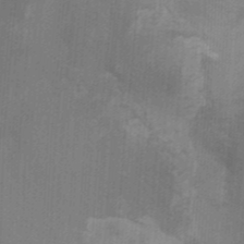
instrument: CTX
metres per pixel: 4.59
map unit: Nhu
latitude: -9.0108
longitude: -77.8772
